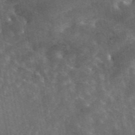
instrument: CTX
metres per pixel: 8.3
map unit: eAb
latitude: 45.1592
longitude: 122.7463
